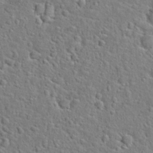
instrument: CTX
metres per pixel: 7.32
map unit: Hto
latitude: 22.9892
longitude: -46.4223
